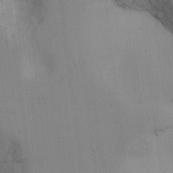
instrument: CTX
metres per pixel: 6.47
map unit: lAvf
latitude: 8.7813
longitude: 167.4265
